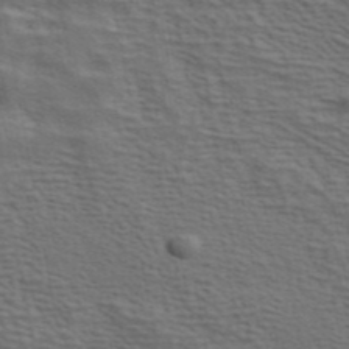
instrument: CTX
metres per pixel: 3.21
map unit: ANa
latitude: 44.7813
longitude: 38.3684
